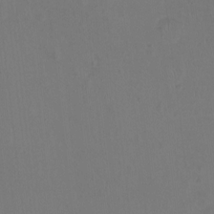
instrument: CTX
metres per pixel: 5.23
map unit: Nhu
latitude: -12.2740
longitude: -41.7260
